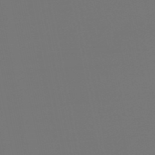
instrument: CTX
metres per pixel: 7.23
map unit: eHb
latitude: -50.8975
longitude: 69.8611
